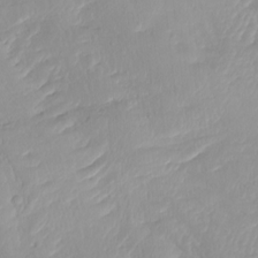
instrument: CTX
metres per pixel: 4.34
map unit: Htu
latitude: -7.9178
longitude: -67.3103
